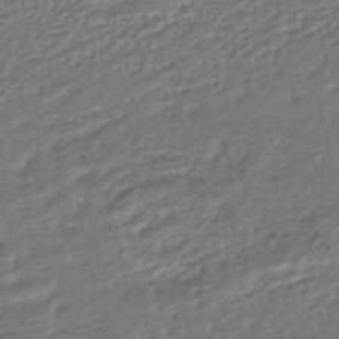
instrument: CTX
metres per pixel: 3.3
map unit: HNhu
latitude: -45.9745
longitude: 101.1620
